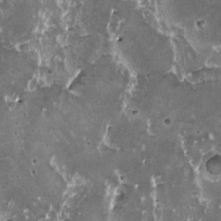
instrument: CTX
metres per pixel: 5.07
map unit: HNhu
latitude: 2.6301
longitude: 6.0661
